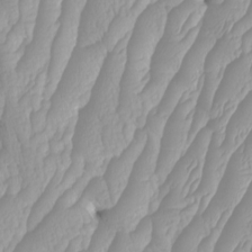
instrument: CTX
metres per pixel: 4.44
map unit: Htu
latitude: -4.1228
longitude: -73.6883
